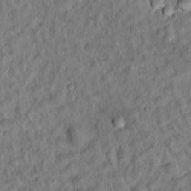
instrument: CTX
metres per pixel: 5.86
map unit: Ht
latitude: 14.2712
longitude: -39.6316
